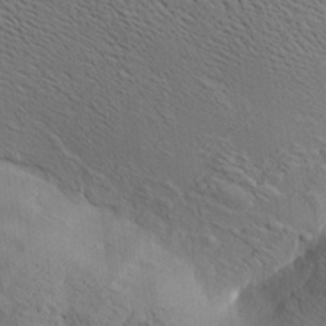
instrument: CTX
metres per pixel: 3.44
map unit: lAa
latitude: 20.2334
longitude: -140.0444
